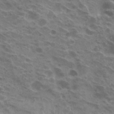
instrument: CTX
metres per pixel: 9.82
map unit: Hto
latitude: 24.1388
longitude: -40.1388
